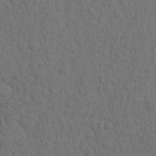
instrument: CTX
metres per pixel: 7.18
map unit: eHh
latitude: -1.8801
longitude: 18.0283
